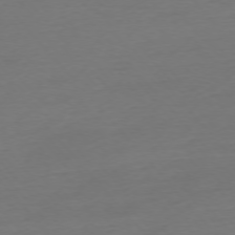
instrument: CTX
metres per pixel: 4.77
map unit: Ap
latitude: -75.9178
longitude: -71.2915
